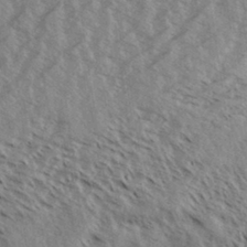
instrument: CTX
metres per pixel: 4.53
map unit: Aa
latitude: 31.8206
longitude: -138.5735
